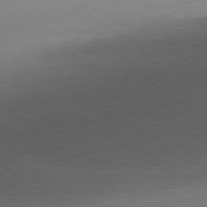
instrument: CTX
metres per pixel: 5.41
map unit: Ap
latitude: -80.2740
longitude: -87.4426
